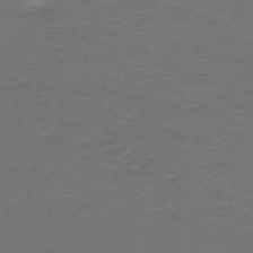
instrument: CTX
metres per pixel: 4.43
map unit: lHb
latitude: -43.8233
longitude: 56.4440
